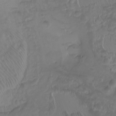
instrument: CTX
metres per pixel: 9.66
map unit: Nhu
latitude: -8.2739
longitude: -93.4426
